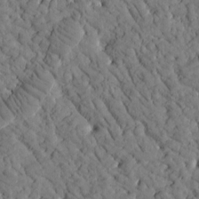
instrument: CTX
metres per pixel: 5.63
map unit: Htu
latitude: -2.4817
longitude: 174.1416
